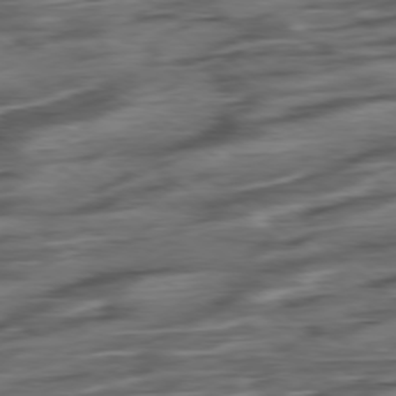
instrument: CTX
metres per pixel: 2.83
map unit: Hpe
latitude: -78.7841
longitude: -19.1970
